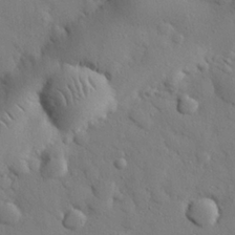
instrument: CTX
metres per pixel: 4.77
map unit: eHh
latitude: 27.4615
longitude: -78.5546
